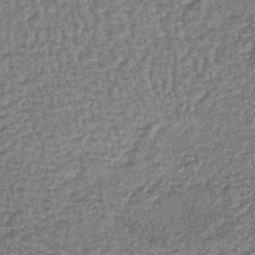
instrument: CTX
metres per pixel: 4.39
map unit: lHb
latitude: -40.2550
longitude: 63.4076
